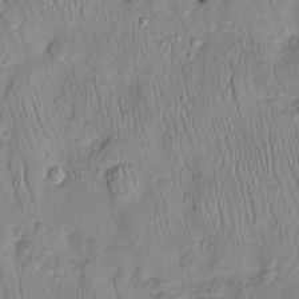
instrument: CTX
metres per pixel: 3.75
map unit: Htu
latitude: -5.9178
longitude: 154.3684
